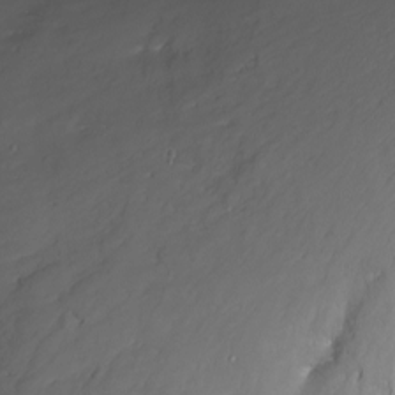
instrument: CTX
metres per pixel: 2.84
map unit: Nhu
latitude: -8.8030
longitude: -49.9150
